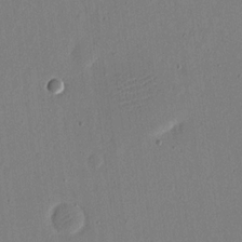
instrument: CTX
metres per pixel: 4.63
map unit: eHh
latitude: 16.7246
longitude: -70.2900
